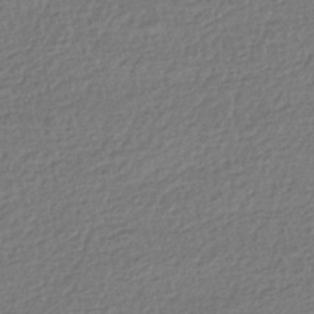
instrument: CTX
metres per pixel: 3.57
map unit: HNhu
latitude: -43.5399
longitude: 97.7289
